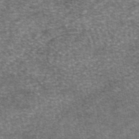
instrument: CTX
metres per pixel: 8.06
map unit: eAb
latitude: 46.3657
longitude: 103.8045
